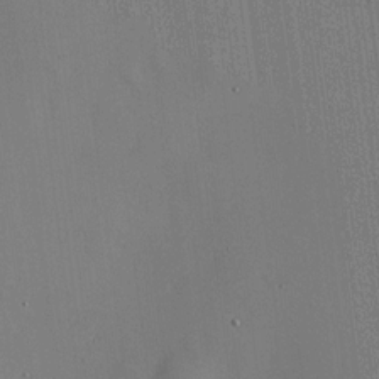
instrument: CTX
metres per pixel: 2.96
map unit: HNhu
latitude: 13.7072
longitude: 14.1984
